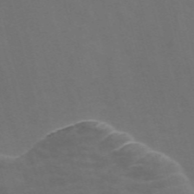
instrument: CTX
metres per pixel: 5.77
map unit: Nve
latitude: -57.8800
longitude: 64.9542
